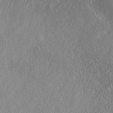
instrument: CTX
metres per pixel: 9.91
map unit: Nhe
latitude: -37.7477
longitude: 138.8408
